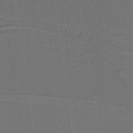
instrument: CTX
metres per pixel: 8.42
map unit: lHb
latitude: -39.3510
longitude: 55.2376
